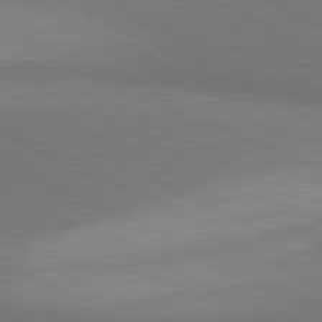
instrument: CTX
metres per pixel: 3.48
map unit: lApd
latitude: 81.3482
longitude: 157.8044
